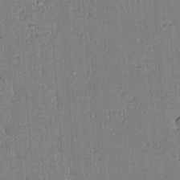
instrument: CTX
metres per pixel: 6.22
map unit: lAvf
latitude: 14.4412
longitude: -125.8394
